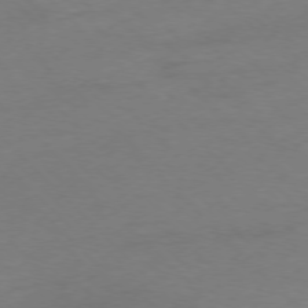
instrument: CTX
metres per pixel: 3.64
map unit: Ap
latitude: -77.1242
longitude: -65.1592
